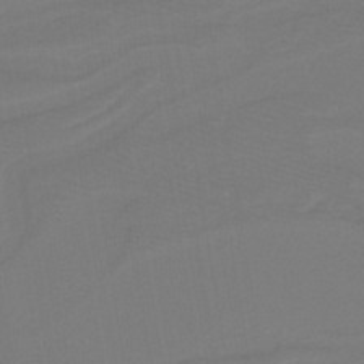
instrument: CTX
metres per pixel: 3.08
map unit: lHb
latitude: -42.7085
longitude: 52.8785
